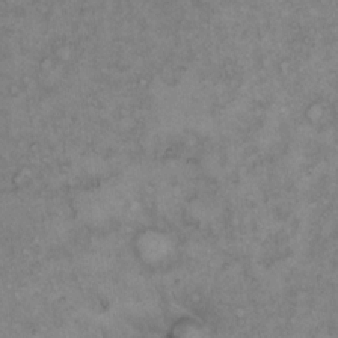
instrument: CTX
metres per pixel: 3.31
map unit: Hto
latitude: 11.3104
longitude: -60.3278
